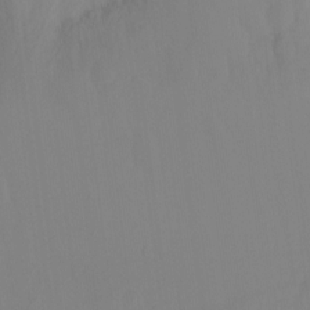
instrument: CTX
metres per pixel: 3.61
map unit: Hto
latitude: -11.9367
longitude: -39.4804
